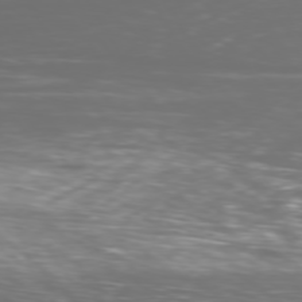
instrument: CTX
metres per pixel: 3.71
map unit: Ap
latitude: -76.9920
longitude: -69.7450
